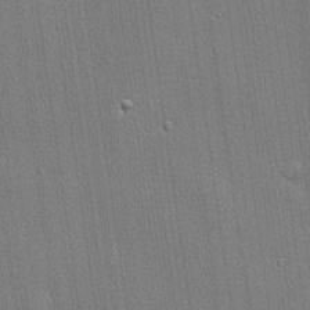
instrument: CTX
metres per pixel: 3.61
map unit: lHvf
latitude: 20.2334
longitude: 141.8989
